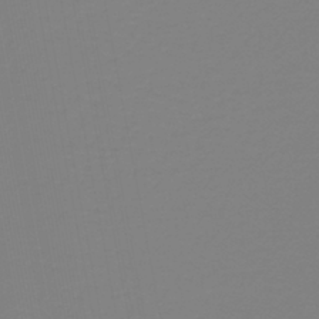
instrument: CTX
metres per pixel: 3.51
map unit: lHb
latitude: -41.2187
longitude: 63.8422
